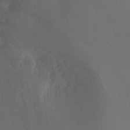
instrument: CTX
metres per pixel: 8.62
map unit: Ht
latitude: -0.3118
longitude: -35.3481
